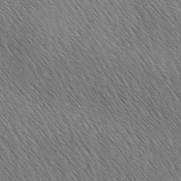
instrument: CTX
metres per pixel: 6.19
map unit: lAa
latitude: -3.4265
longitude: -122.3656
